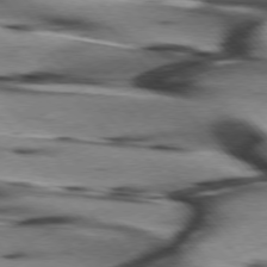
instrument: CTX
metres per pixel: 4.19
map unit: lApd
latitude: 76.0255
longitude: -64.8002
